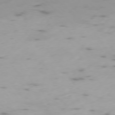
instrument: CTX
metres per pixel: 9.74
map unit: Ap
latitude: -76.7841
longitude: -68.3845
